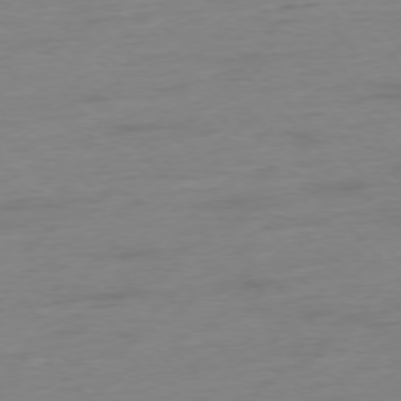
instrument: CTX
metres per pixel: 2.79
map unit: Hpe
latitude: -77.1431
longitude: -14.4034
